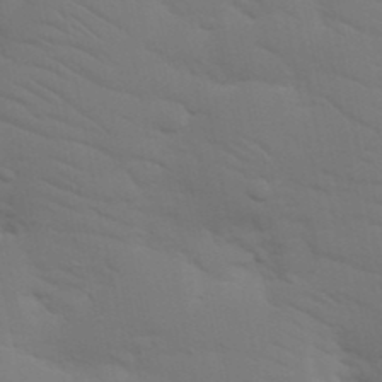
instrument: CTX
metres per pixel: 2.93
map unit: Nhu
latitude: 23.8016
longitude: -73.3482
